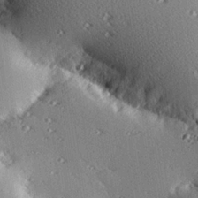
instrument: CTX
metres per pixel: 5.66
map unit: eHh
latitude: 23.2348
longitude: -90.4034
